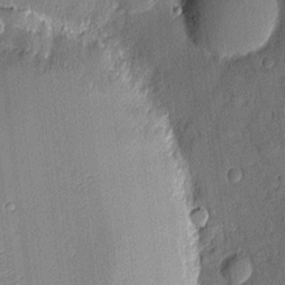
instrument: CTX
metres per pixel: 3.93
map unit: eHh
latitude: 5.4426
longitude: -73.0837
